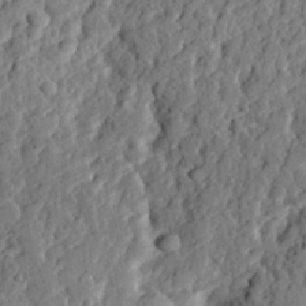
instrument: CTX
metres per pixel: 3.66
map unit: eHh
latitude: 27.2915
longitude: -77.9150
